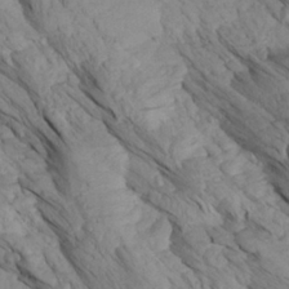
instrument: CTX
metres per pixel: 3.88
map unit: Aa
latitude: 27.4804
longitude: -133.6694
